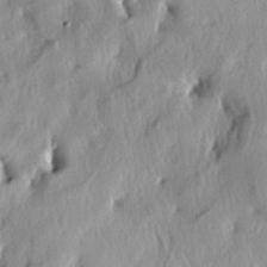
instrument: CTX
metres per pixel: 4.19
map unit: lAa
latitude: -4.9541
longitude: -124.7246
